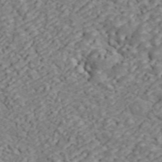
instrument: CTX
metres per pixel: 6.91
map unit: ANa
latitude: 45.5938
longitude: 23.2187
